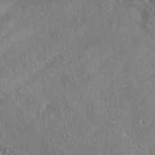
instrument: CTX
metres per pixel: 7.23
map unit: eAb
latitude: 37.6883
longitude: 112.3873
